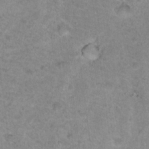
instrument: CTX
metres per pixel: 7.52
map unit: Nhu
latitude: 18.7624
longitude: -31.4616
